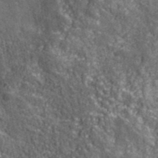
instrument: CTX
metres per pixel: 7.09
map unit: ANa
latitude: 43.1592
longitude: -86.9136
